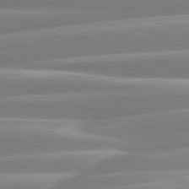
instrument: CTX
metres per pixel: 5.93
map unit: lApd
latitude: 80.7057
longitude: -129.8394
